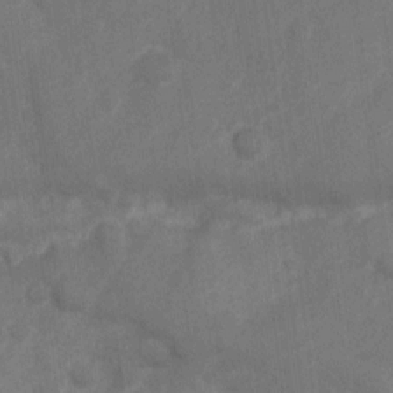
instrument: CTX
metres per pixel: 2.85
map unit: Nve
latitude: -19.5021
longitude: 108.3306
